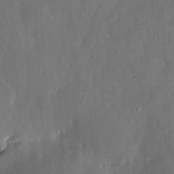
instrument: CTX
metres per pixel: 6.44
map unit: eHh
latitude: 5.8961
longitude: -68.8569
